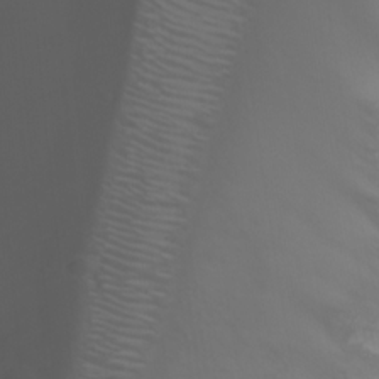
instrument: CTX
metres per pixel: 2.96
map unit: Ht
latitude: 1.2537
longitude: -21.9150
